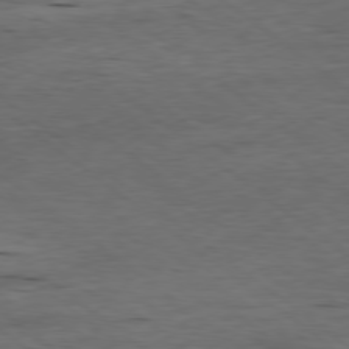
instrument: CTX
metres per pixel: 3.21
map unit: Ap
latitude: -78.9541
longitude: -90.6868
